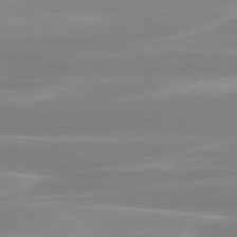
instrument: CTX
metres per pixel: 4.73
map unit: lApd
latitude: 79.9906
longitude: -115.4993
